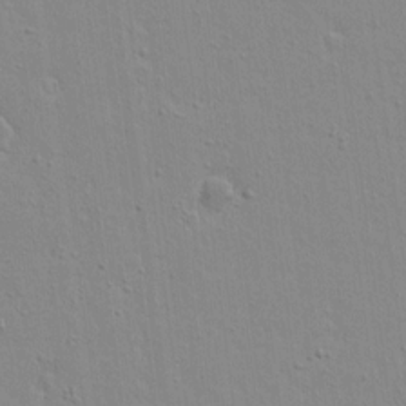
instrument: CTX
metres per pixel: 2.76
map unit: lAvf
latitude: 16.6302
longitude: -128.3467
